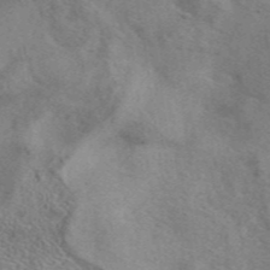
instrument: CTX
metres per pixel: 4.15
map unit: eAb
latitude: 41.6504
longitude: 109.5021
